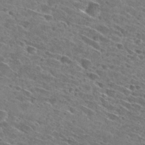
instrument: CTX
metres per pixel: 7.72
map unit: Hto
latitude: 29.7260
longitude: -45.0269
